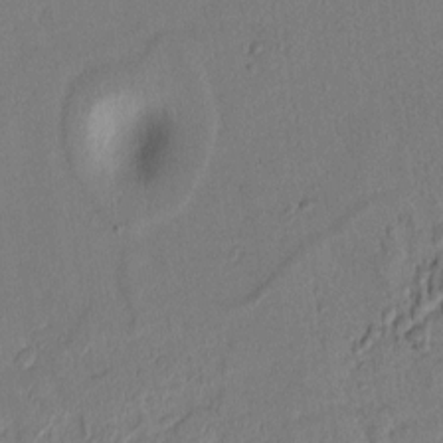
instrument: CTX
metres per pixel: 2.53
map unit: lAvf
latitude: 8.6491
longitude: 166.8030
